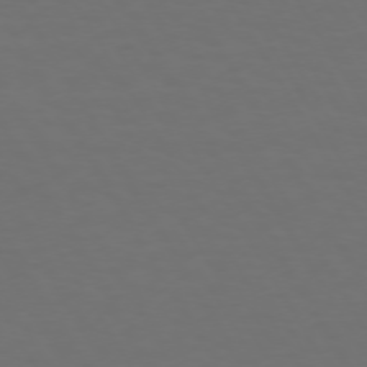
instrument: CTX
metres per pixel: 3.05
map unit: Hpe
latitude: 72.0444
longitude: -126.6869
